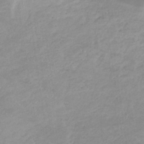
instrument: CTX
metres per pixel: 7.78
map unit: eHb
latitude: -31.9745
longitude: 68.4251
